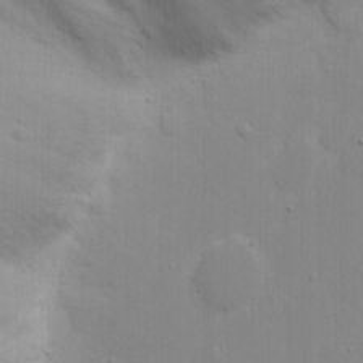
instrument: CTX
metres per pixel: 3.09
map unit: eHh
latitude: 20.1011
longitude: -72.9514
